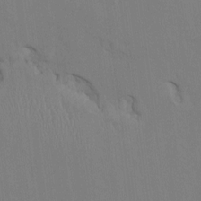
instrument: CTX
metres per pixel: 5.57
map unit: HNhu
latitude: 1.4993
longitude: -5.2159
